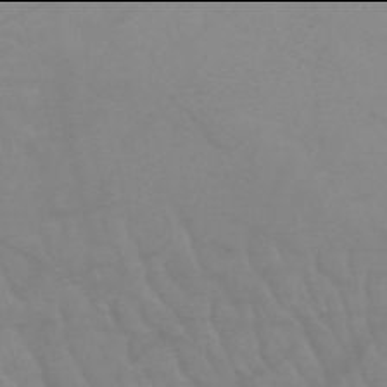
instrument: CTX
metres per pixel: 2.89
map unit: HNb
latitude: -50.0094
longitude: -46.6491
